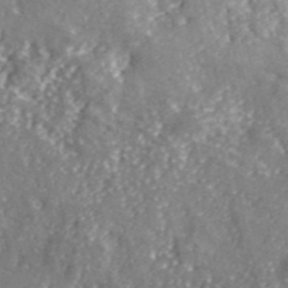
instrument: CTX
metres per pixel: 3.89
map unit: lHvf
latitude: 41.7071
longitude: -89.6694
